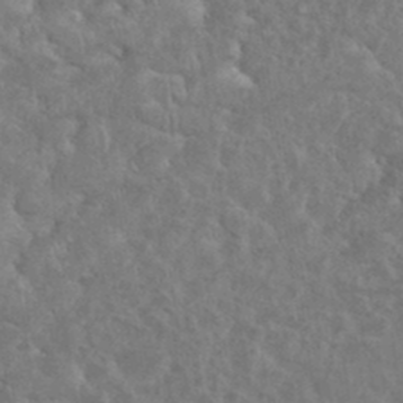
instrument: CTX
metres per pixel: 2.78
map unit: eHh
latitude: 35.7260
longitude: -61.3859
